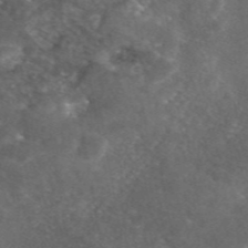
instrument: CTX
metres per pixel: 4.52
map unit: eAb
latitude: 46.4223
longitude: 112.2551
